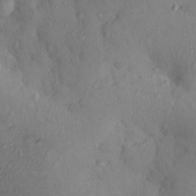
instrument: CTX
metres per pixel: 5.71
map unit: Nhu
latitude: 12.4034
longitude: -29.2915
